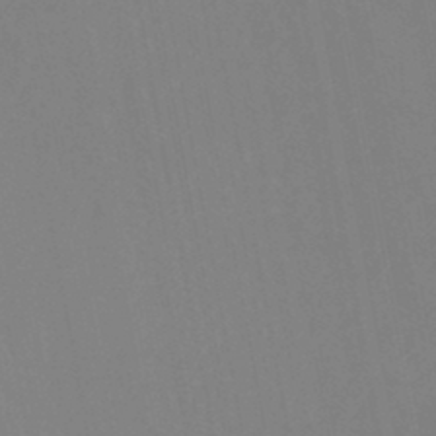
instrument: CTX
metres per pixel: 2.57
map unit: HNhu
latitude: -46.4629
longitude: 93.6155
